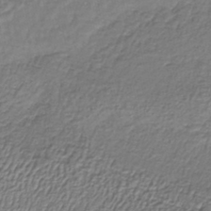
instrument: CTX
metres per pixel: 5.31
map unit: lHb
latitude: -37.1809
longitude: 58.7274
